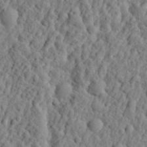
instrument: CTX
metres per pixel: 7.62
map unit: eHh
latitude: 26.8758
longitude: -77.8016
